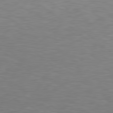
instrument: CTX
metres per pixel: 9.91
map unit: Hpe
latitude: 79.0648
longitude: -162.2145
